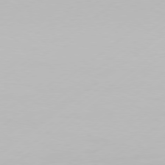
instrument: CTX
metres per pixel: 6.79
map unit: Hpe
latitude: 77.4615
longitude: -130.1578
